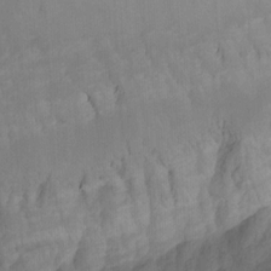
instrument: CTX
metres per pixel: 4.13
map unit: Ht
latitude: -14.4251
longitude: -57.7638
